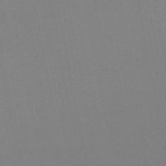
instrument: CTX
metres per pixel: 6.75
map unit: lHb
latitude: -50.0661
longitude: 70.9353
